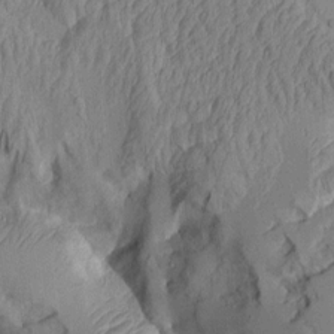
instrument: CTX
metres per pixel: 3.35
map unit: Aa
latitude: 9.1403
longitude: -127.4238
